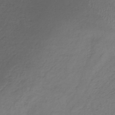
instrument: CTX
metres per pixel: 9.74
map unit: lHb
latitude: -38.1795
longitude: 72.7652
